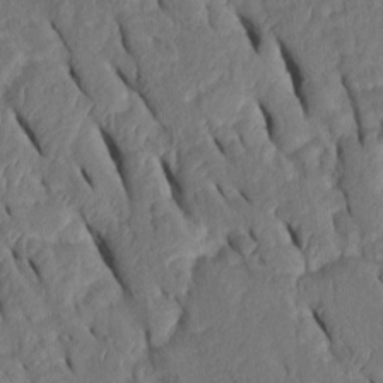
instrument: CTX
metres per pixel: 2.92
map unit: Htu
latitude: 0.3089
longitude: 149.5966
